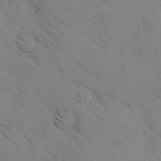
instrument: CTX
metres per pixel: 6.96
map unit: Ave
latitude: -0.9353
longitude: -111.8206
